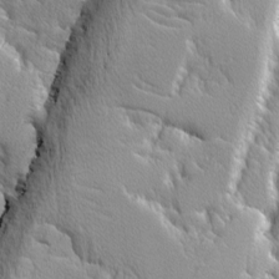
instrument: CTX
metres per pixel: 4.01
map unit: Ave
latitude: -9.9178
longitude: -117.6127
